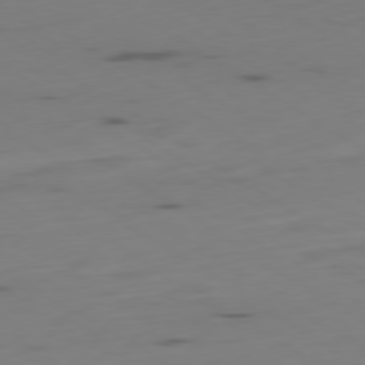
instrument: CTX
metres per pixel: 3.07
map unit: Ap
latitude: -79.7855
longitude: -61.6883
